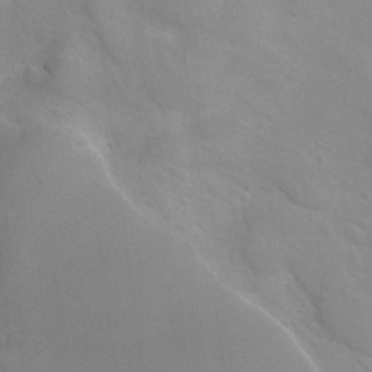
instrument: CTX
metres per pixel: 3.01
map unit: Hto
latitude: 28.4412
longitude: -40.4601
